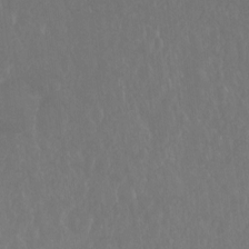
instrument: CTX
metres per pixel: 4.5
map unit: Hto
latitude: -8.1795
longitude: -45.3292
